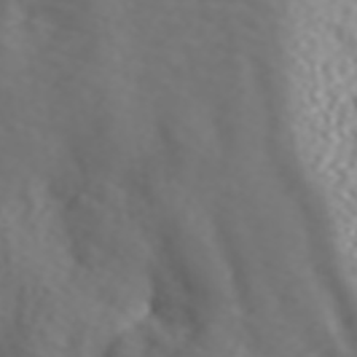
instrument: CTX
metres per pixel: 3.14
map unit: ANa
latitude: 45.0836
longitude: 21.8233
